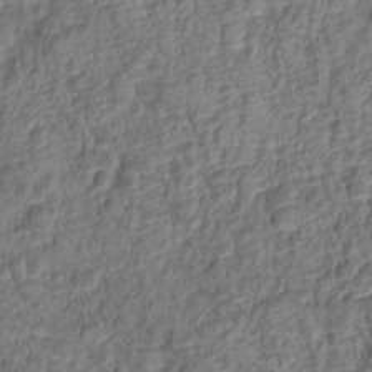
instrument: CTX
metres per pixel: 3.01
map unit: Ht
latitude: -5.9556
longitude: -20.7813
